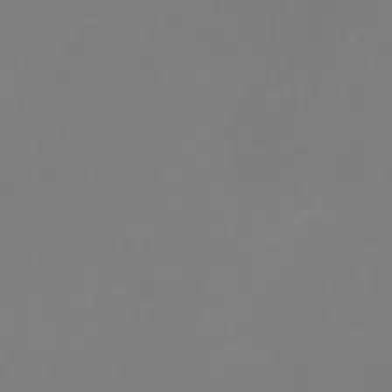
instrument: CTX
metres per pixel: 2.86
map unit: HNhu
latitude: -1.2565
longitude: -5.3293
